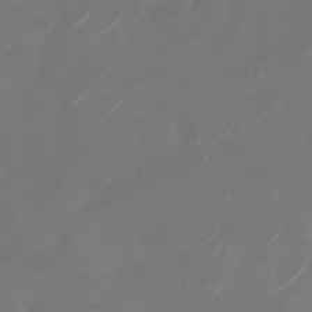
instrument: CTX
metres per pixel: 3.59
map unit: Nhu
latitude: -28.5763
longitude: -71.5938
